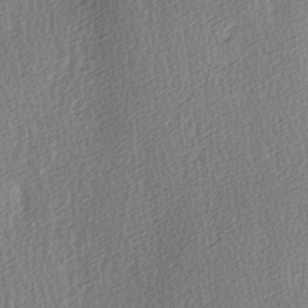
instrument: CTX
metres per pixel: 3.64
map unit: Ave
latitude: 3.6505
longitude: -112.4601
